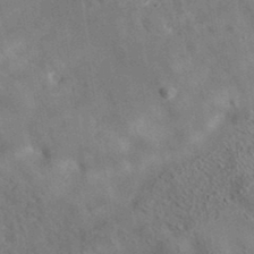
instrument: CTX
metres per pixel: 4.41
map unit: eAb
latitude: 34.9702
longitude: 110.3873
